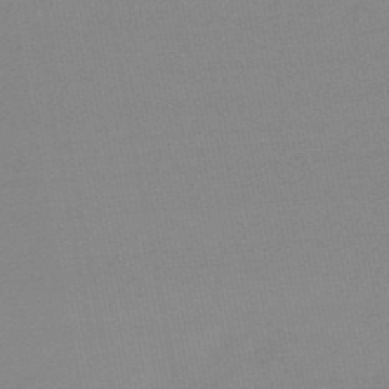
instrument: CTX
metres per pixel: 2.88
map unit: HNb
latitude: -49.7100
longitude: -38.6301
